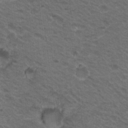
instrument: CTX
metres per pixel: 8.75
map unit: Nhu
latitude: 18.5734
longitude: -32.6302
